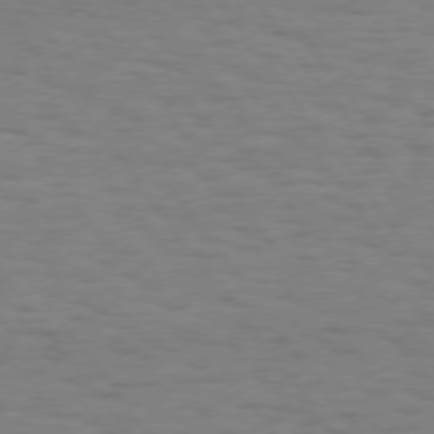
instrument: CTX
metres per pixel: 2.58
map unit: Hpe
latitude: 74.9136
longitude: -136.6113
